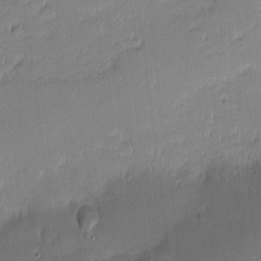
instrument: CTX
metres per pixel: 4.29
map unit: eHh
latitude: -1.9556
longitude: -83.3292
